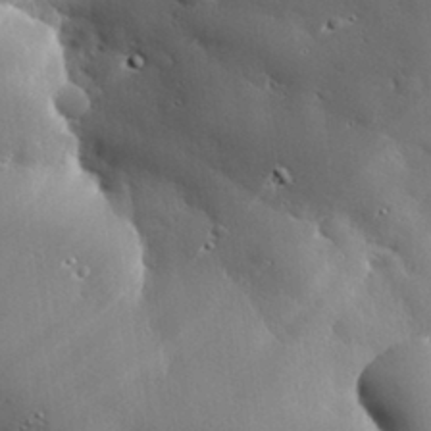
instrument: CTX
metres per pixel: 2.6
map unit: eHh
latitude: 30.4034
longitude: -81.1214
